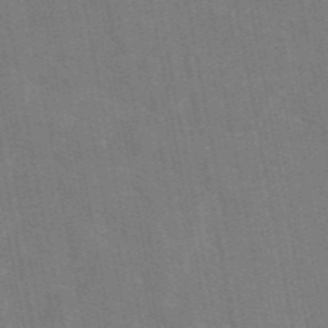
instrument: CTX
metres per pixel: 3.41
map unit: eAb
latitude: 46.8569
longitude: 121.8422
